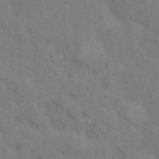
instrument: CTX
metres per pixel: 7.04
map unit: Hto
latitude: 14.6302
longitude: -30.3090
